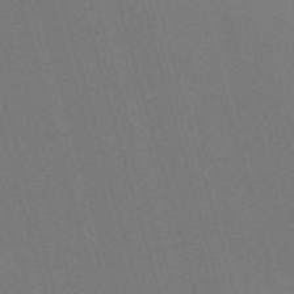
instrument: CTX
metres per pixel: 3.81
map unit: Nve
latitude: -59.4832
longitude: 63.0675
